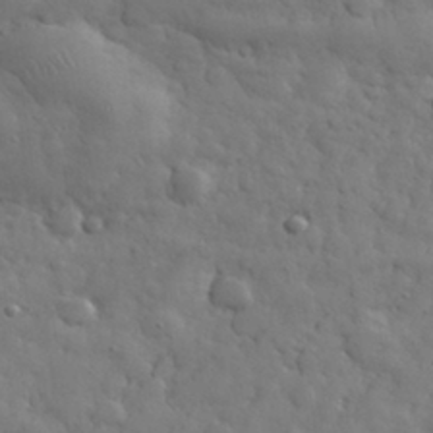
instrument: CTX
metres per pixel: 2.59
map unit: eHh
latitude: 31.8584
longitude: -69.0270
